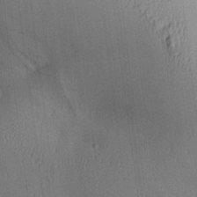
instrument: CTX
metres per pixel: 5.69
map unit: Aa
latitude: 25.7071
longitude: -134.8380
